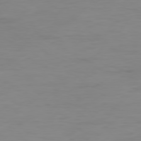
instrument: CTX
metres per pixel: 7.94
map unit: Ap
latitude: -79.4832
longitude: -76.7246
